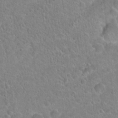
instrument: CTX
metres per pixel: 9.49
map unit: Hto
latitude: 21.5749
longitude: -51.4615
